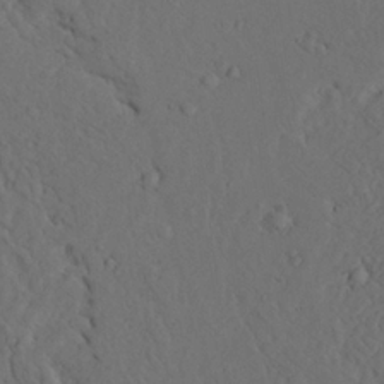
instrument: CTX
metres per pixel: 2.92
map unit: Ave
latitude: 23.5371
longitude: -132.0822
